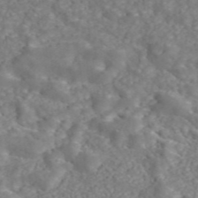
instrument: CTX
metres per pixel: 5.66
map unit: ANa
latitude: 45.3104
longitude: 21.1620
